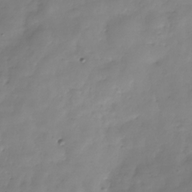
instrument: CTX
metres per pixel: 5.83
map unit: Hve
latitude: -31.6533
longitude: 90.3118
